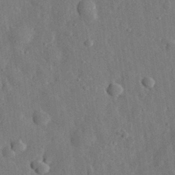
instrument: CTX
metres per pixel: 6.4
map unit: eHh
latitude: 31.1781
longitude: -77.6127
